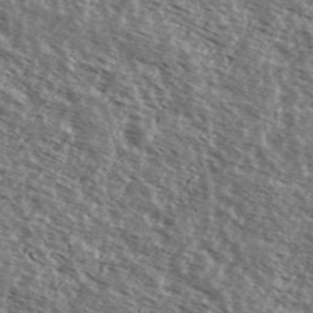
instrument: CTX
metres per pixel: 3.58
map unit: Ave
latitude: 38.7624
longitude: -109.9150
